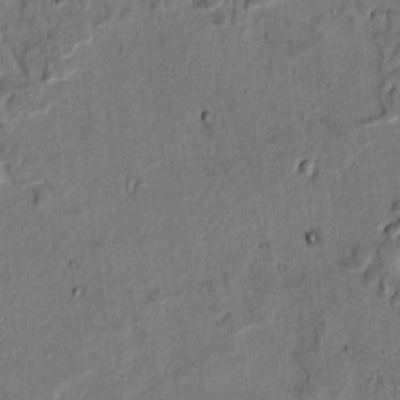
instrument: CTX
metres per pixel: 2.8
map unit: lAvf
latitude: 4.7057
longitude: 168.9163
